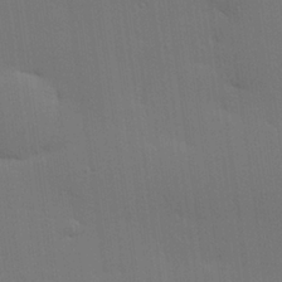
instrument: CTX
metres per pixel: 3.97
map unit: Hve
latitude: 26.8758
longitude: -91.4049
